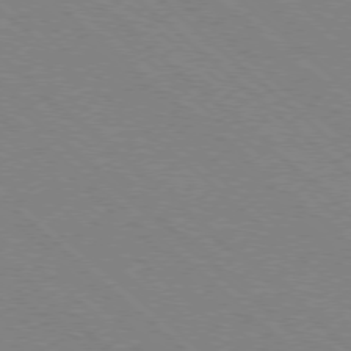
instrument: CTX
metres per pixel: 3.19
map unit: Ap
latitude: -78.2928
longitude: -65.8394
